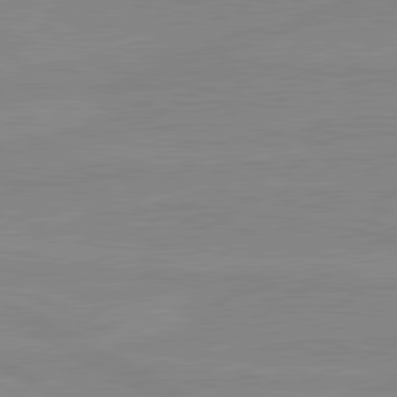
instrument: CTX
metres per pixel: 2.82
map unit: lApd
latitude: 80.9136
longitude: -176.0255
